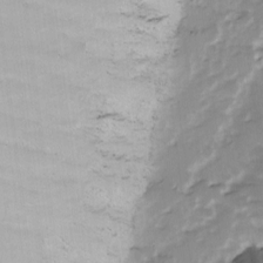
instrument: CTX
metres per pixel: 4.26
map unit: Ave
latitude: 8.8380
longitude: -105.2159
